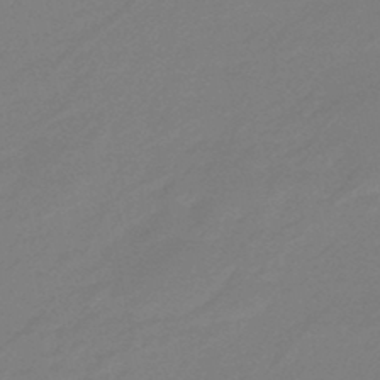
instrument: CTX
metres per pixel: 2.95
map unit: eHb
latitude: -46.2550
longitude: 86.2551
